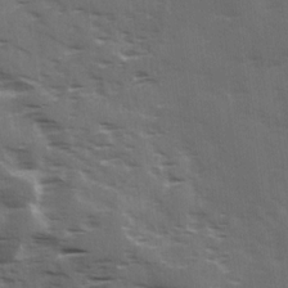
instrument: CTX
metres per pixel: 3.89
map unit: Ave
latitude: 18.7435
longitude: -130.8002
